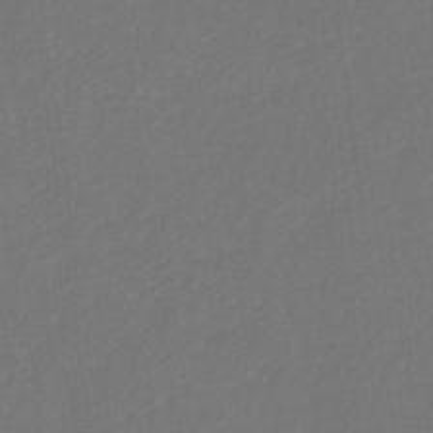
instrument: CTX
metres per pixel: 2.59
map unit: eHb
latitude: -30.9541
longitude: 68.5573
